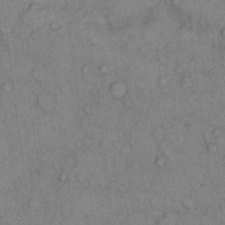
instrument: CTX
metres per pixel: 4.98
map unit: Hto
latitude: 9.5938
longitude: -59.4049
